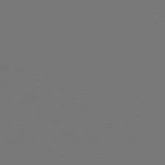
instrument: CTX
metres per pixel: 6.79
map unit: Hpe
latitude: 77.3481
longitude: -135.6127
